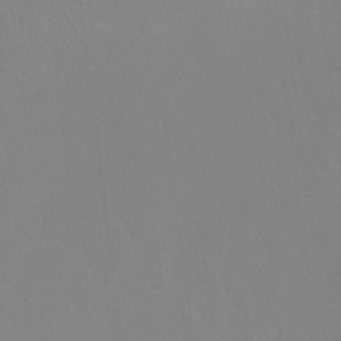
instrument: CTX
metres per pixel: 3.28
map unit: Ht
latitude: -15.1431
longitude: -42.6491
